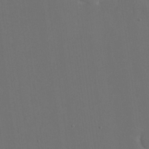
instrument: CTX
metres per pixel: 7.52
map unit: eHh
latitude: 18.7813
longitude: -68.4601
